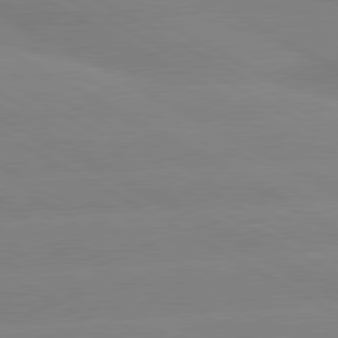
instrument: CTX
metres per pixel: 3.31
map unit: lApd
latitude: 80.6301
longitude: -153.2348
